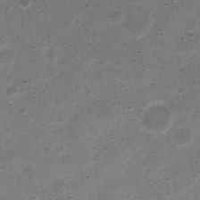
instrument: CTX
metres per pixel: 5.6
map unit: Nhu
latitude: 4.1011
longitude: -25.9717
